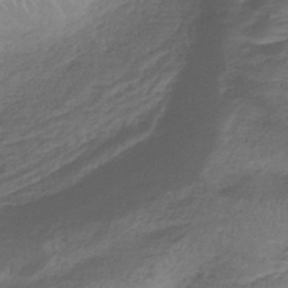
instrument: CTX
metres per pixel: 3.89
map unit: lHb
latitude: -39.0676
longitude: 75.3321
